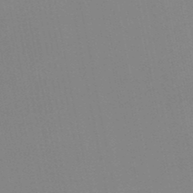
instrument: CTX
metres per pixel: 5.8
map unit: HNb
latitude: -51.0108
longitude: -50.9702
